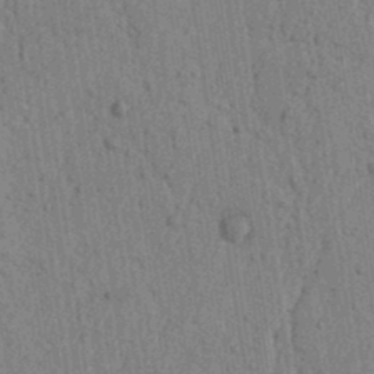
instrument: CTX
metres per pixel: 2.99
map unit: lAvf
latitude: 6.1956
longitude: 164.4629
